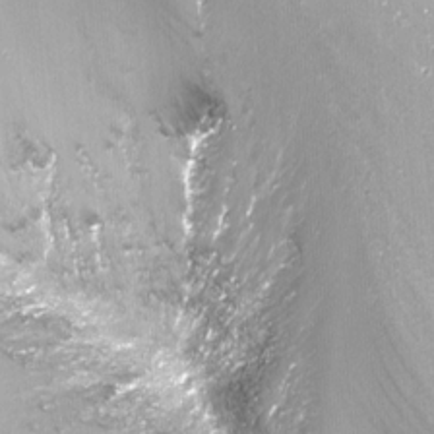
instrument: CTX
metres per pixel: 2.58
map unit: Nhu
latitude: -13.3321
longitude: -69.2537
